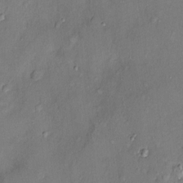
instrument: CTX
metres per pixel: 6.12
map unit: Ht
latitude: -4.4062
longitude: -14.3090
